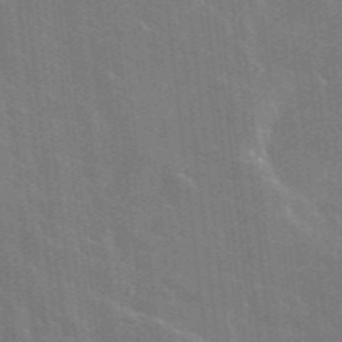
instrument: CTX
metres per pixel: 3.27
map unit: lHvf
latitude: 36.3845
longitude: -90.9514
